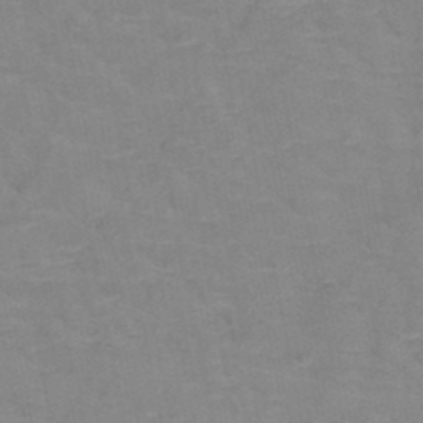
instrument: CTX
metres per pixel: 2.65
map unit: HNb
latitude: -47.5588
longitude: -47.3860
